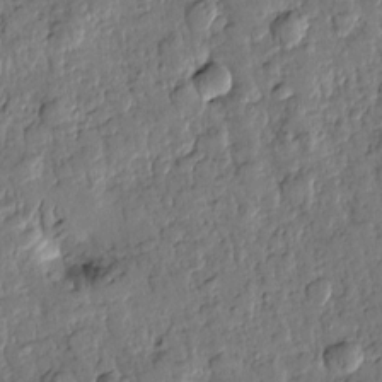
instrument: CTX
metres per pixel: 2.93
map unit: Htu
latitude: -0.5385
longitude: -176.5734
